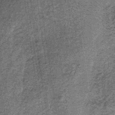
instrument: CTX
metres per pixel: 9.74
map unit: lHb
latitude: -38.7652
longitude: 66.5007
